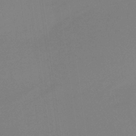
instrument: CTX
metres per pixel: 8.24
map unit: HNb
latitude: -36.9163
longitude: 54.5385
